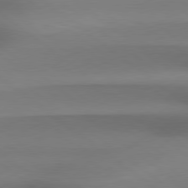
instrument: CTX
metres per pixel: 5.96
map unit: Hpe
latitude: 79.0459
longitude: -133.6127
